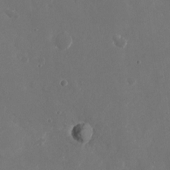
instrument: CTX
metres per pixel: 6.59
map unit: Nhu
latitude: -28.6519
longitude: -69.9717
